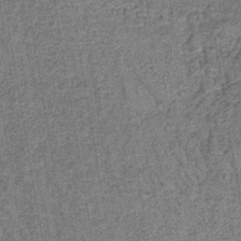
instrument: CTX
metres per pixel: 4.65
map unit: lHb
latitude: -39.4832
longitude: 60.7274
